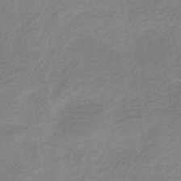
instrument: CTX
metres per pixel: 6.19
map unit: HNb
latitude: -33.1620
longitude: 62.3117
